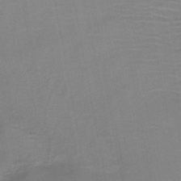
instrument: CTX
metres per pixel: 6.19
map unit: HNb
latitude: -46.5573
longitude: -44.7246
